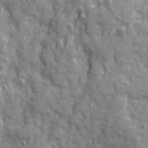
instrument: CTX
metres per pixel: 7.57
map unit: Ave
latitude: 20.4601
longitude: -132.9514
